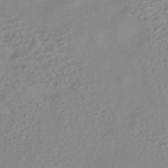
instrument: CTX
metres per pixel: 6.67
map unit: HNhu
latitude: -41.0297
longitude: 106.5574
